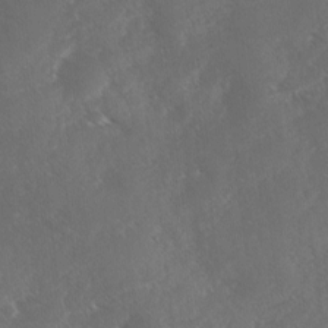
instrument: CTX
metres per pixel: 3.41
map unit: Ave
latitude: 0.8002
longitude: -111.4238
